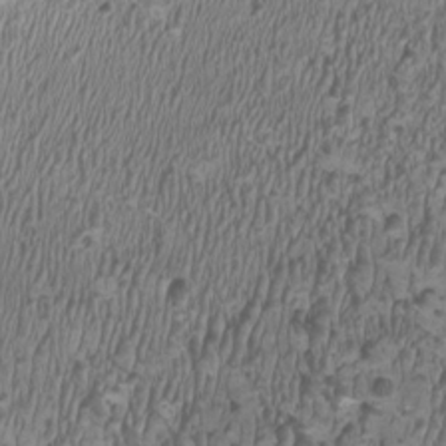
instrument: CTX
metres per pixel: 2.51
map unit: HNhu
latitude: 1.5938
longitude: -0.8002
